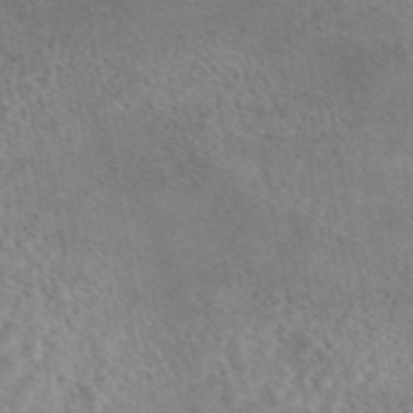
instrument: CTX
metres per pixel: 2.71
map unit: eAb
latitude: 44.8758
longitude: 115.2376
